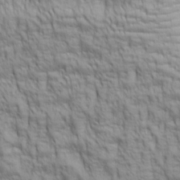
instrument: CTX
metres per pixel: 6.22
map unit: lAa
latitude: 6.4034
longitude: -115.5938
